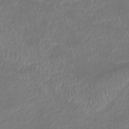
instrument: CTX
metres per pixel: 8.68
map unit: eHb
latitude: -39.5588
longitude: 76.0283
